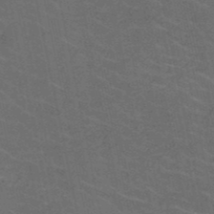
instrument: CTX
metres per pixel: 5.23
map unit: HNb
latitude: -50.3306
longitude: -48.3278
